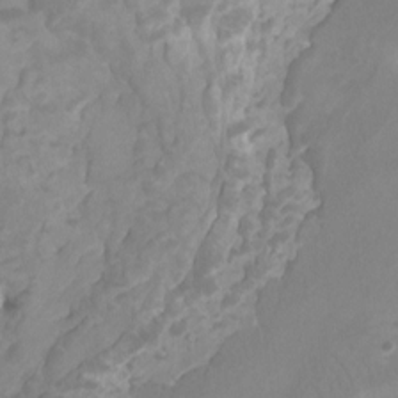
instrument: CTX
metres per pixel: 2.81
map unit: Ht
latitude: -2.8407
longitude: -17.8583
